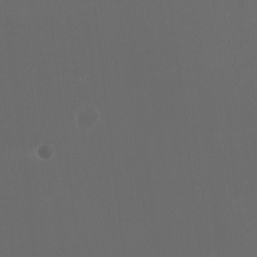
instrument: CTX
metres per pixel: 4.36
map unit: HNhu
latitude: 1.1025
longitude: -1.6882
